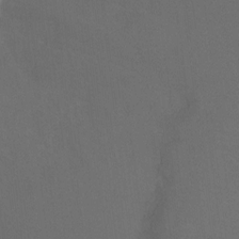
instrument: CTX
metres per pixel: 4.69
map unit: Ht
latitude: 2.0444
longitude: -33.5749
